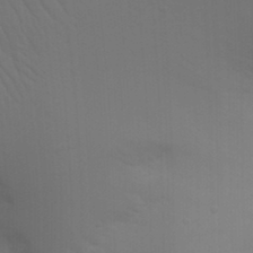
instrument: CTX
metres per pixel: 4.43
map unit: Nhu
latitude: 21.7828
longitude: -73.1404
